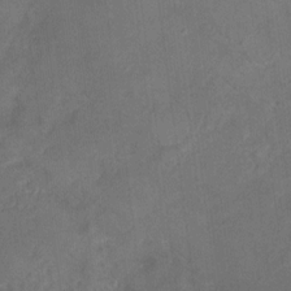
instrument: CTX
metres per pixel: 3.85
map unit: Ht
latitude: 5.1214
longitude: -36.9325
